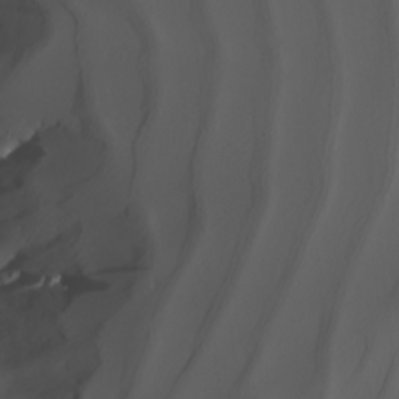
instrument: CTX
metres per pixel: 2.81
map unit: Nhu
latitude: -5.3698
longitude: -95.2537
